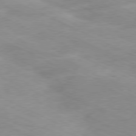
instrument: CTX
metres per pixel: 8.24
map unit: Ap
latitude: -80.4062
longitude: -67.3481
